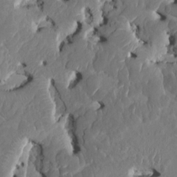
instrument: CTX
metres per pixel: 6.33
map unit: HNhu
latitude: 5.8205
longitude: -5.0836
